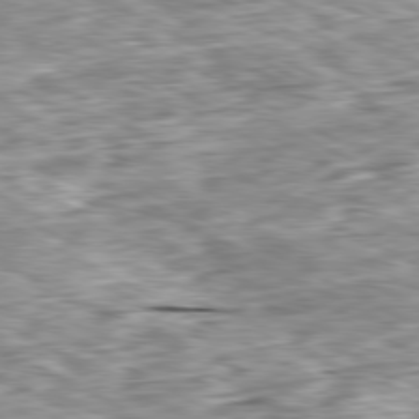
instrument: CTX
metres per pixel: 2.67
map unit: Ap
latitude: -80.7463
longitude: -87.5938
